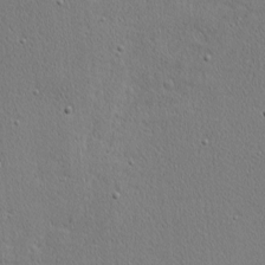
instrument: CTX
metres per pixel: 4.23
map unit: Nhu
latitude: 1.2915
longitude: -77.7449
